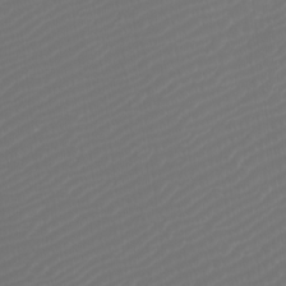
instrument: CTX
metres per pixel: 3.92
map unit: Htu
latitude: -5.6344
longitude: -74.5357
